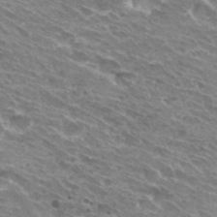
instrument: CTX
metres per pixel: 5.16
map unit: Hto
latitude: 31.8773
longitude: -43.8961
